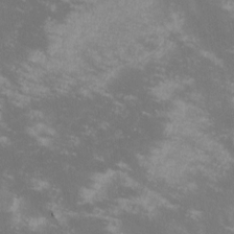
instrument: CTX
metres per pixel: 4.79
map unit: lHvf
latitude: -13.3510
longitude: -99.8205
